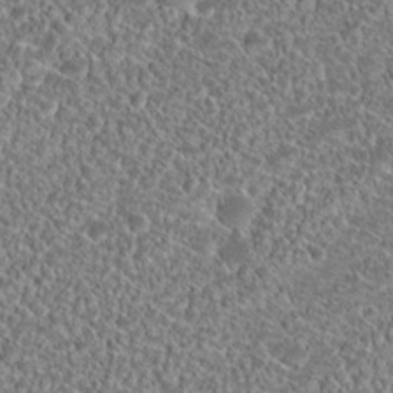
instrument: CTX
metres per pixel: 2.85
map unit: Hto
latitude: 19.2537
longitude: -37.0648
